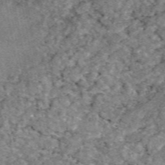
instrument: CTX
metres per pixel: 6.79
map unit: eAb
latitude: 49.2159
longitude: 109.6155
